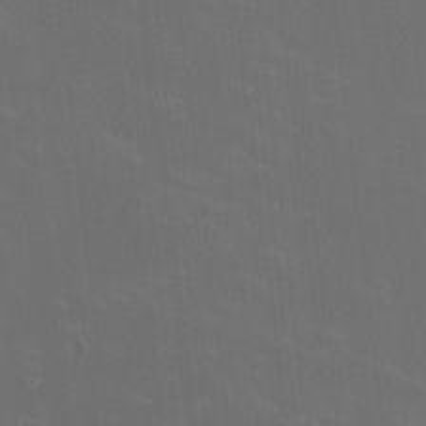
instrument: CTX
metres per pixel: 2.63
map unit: HNhu
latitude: 0.6868
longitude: -2.4223
